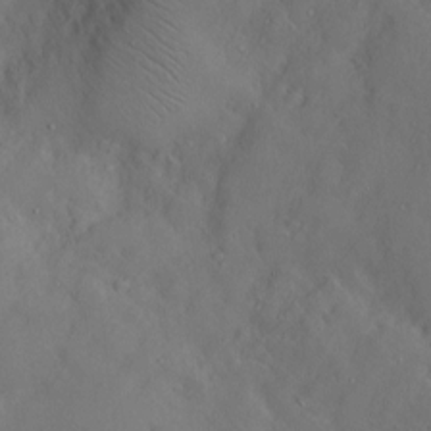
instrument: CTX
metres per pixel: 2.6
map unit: Htu
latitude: -6.9919
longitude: 160.2551
